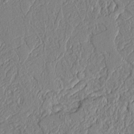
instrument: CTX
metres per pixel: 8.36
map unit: Aa
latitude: 9.4049
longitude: -130.7058
